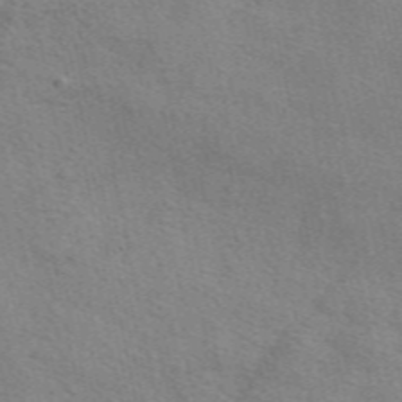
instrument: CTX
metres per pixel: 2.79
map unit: eAb
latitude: 50.8947
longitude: 116.8407
